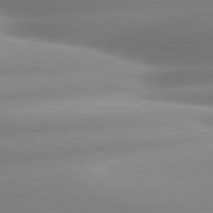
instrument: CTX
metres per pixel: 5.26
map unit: lApd
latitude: 80.3089
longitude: -158.2712
